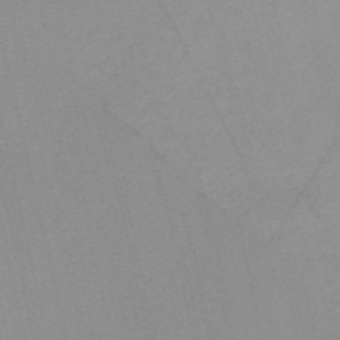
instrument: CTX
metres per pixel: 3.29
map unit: Nve
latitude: -57.1809
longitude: 61.0109
